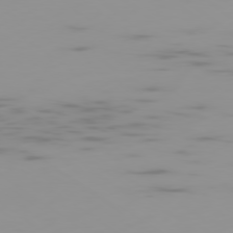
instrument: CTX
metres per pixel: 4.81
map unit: Ap
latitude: -79.5588
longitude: -69.9717
